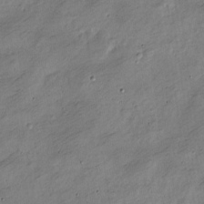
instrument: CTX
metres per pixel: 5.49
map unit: Nve
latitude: -25.1809
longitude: 106.4440
